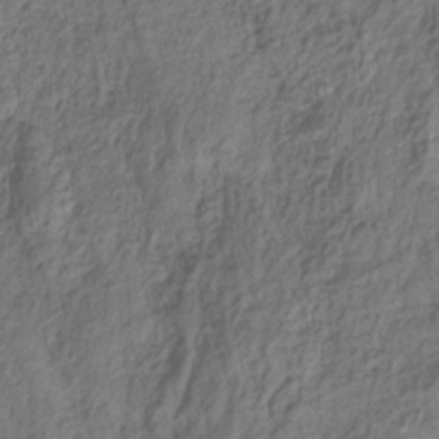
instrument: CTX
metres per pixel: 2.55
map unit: HNhu
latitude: -28.8975
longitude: 66.4062
